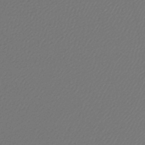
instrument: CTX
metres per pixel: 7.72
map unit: lHb
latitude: -44.7085
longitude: 65.0109
